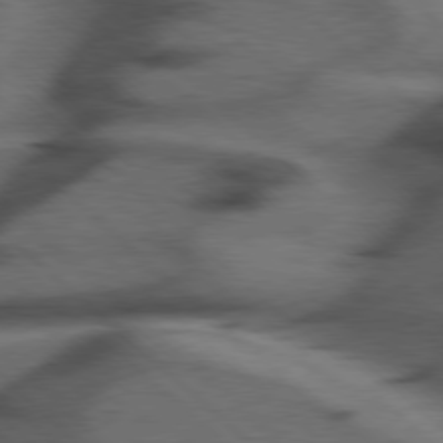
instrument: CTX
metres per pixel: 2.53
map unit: Hpe
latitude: 77.7260
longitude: -155.9528
